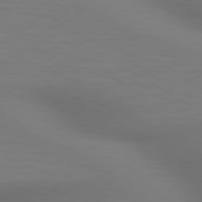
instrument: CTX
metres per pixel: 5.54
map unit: lApd
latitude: 80.3845
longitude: 120.0283
